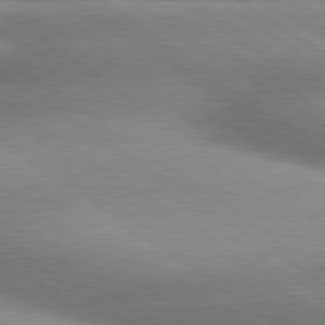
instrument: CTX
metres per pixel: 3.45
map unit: lApd
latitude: 79.8773
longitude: -168.2523
